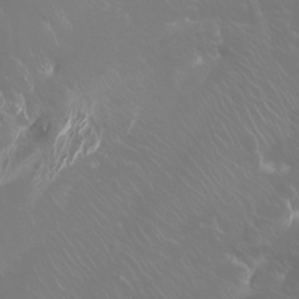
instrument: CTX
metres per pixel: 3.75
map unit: Aa
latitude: -6.1417
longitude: -72.3468
